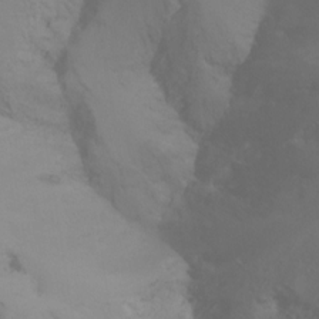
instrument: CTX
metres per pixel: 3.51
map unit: Nhu
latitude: -13.6344
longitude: -59.9339
